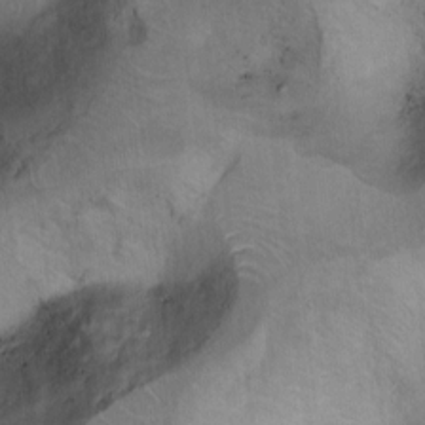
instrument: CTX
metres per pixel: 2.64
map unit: Ht
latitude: 7.4237
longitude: -29.9906
